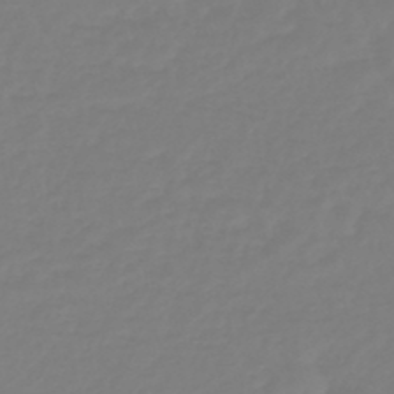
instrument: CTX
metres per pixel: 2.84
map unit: eHb
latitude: -45.8989
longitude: 81.2754
